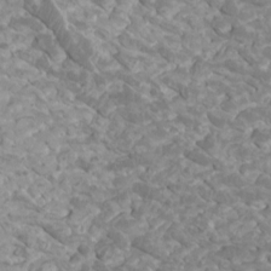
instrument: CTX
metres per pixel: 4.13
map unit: Htu
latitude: 2.3278
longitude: -20.3845
